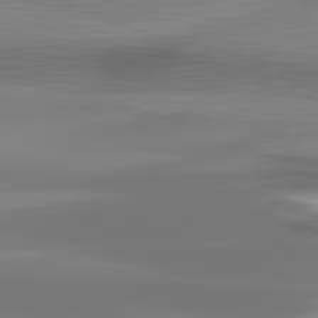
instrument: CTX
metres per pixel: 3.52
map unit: lApd
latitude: 83.0458
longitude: -130.6869
